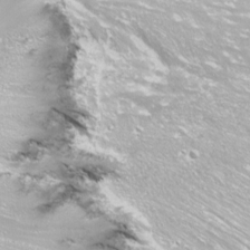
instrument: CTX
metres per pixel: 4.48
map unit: Nhu
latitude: -11.3132
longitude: -64.5735
